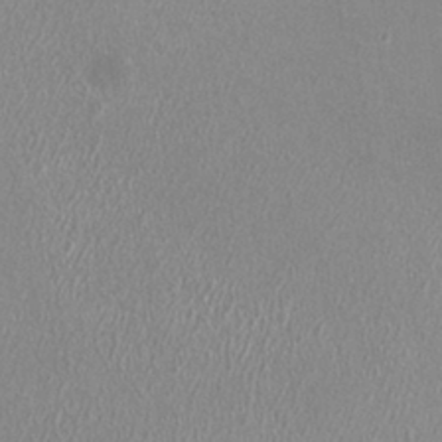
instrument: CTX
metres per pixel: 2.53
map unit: HNhu
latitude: -0.6519
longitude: 0.3496
